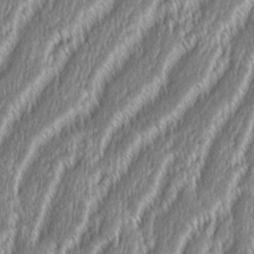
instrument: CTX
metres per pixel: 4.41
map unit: Aa
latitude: 8.8002
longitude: -130.6113
